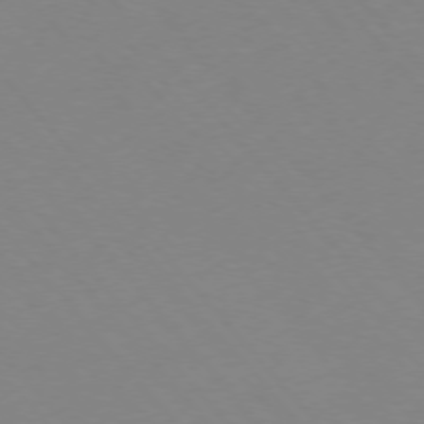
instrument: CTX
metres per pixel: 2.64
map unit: Hpe
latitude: -76.1606
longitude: -19.7638
